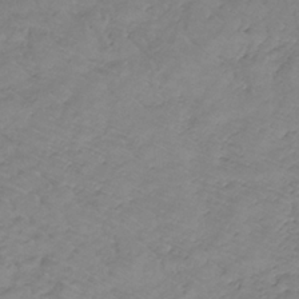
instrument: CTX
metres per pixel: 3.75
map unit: lHb
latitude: -33.7667
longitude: 67.7100
